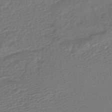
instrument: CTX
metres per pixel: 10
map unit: HNhu
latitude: -46.1417
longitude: 102.9920
